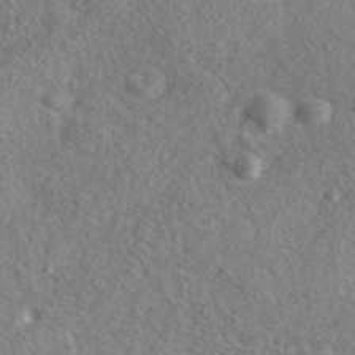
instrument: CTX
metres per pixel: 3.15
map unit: ANa
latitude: 41.2348
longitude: 17.7856
